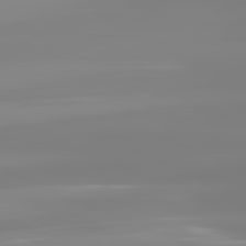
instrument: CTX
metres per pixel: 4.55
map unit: lApd
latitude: 81.8394
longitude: -149.2159
